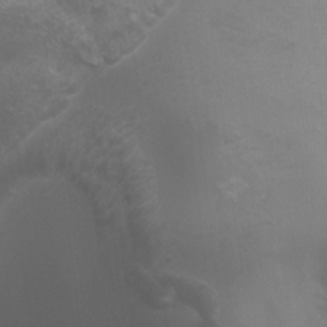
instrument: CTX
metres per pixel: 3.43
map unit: Nhu
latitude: -9.1809
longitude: -78.3656
